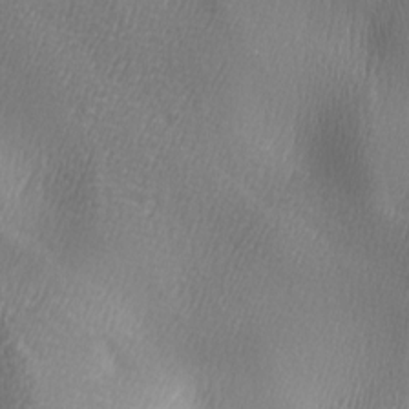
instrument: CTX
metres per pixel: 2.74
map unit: lAa
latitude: -5.5777
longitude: -122.6113
